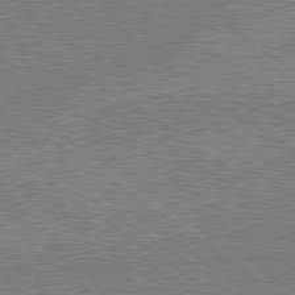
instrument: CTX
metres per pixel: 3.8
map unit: lApd
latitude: 79.0270
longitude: -145.4237
